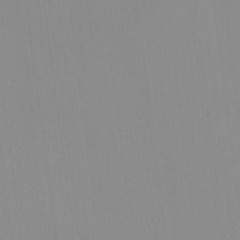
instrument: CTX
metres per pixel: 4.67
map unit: lHvf
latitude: -13.7100
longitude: -104.2523
